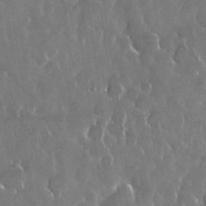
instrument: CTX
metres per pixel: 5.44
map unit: Nhu
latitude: 29.1403
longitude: -62.3845
